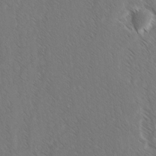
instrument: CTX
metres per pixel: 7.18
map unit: lAvf
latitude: -3.1809
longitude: -113.8205
